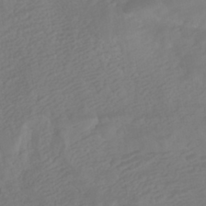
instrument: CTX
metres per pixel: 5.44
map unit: HNhu
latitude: -42.2739
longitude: 105.0108
